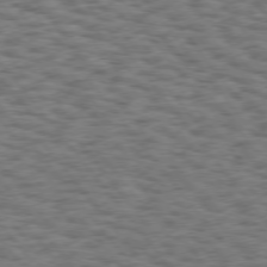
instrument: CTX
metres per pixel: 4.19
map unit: Hpe
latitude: 75.2348
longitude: -135.0458
